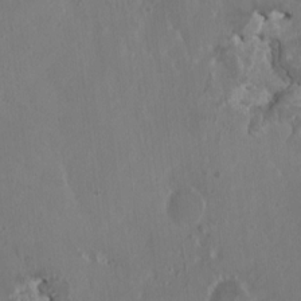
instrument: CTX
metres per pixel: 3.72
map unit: HNhu
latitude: 4.5357
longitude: -3.8394
